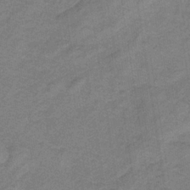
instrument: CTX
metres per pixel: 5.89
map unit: lHb
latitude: -32.6330
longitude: 66.8597
